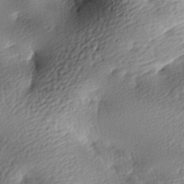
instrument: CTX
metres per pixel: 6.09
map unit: lAa
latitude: -8.8786
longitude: -126.2901
